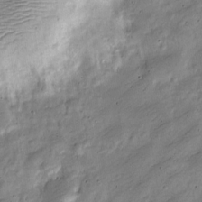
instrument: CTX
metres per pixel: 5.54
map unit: Nve
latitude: -25.1053
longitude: 106.3873
